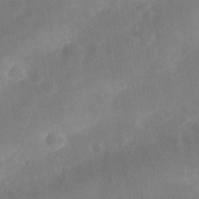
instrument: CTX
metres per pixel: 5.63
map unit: eHh
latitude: 25.8016
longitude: -68.0255
